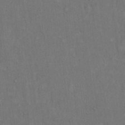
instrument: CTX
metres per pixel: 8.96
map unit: Hto
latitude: 15.7639
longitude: -60.9891
